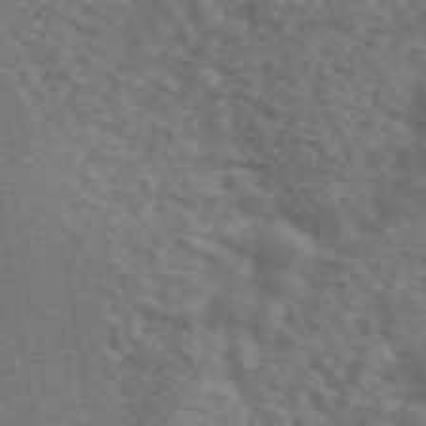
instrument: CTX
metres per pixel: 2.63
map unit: ANa
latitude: 44.2144
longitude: 28.1984
